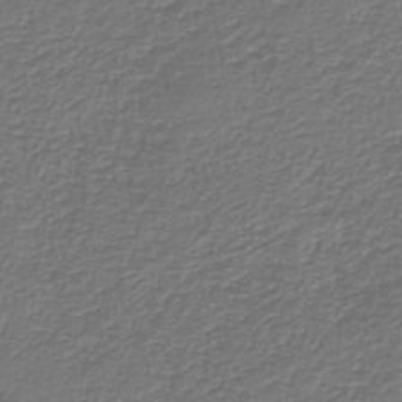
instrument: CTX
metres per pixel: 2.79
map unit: HNb
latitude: -43.6343
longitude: 50.1606
